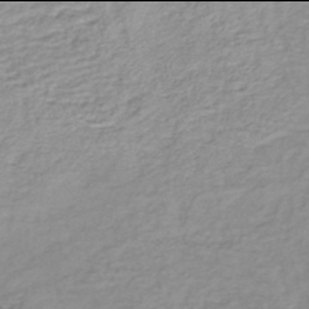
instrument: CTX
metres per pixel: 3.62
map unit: lHb
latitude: -42.0094
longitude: 76.0094
